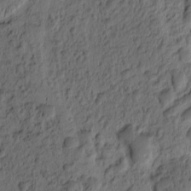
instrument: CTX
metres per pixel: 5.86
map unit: eHh
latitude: -0.7653
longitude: 15.8990
